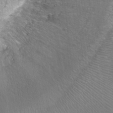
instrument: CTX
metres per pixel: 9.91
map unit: Ht
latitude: -5.9178
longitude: -36.5168
